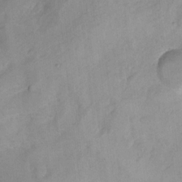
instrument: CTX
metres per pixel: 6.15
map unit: Hto
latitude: 7.1592
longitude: -36.4790
